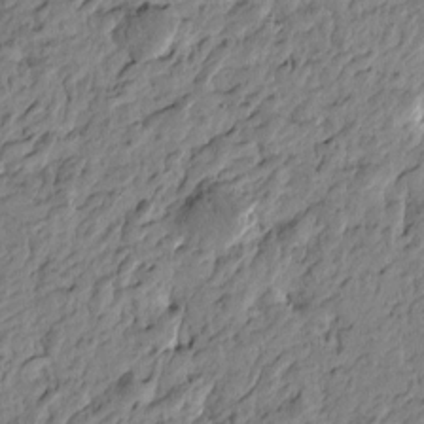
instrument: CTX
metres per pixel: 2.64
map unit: Htu
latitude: -4.2550
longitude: 179.3131
